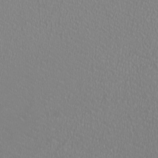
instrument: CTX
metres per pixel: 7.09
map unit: HNhu
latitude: -1.7478
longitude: -0.7435
